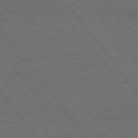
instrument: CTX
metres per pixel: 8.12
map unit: Hpe
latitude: 75.0647
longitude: -137.6883
